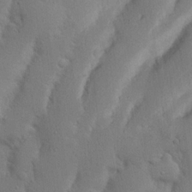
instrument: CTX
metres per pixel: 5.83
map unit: Nhu
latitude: 19.8772
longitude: -75.3104
